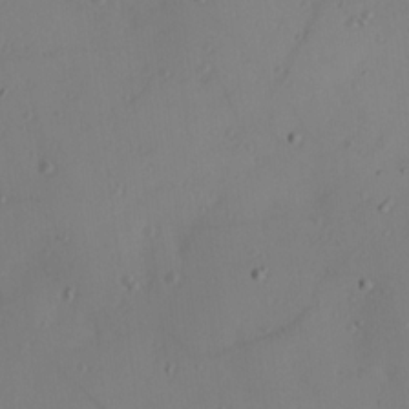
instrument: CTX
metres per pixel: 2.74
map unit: Hve
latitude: 13.5749
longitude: -90.9703
